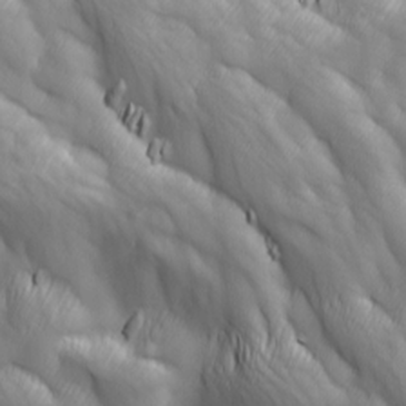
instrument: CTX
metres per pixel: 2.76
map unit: Ave
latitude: 13.1214
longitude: -105.4238
